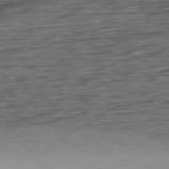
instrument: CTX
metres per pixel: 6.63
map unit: Ap
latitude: -80.8219
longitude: -95.4993
